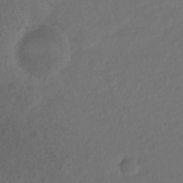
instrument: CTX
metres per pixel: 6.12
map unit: Nhu
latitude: -13.1620
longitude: -62.1578
